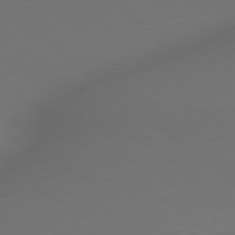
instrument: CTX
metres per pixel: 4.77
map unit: lApd
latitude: 78.9325
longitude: 175.4454
